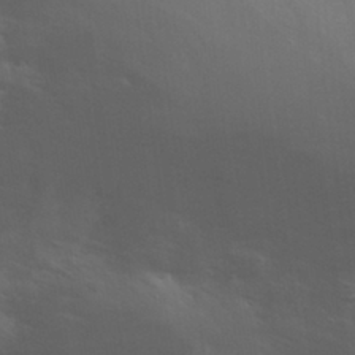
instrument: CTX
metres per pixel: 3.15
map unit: eHh
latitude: 32.1389
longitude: -61.6127
